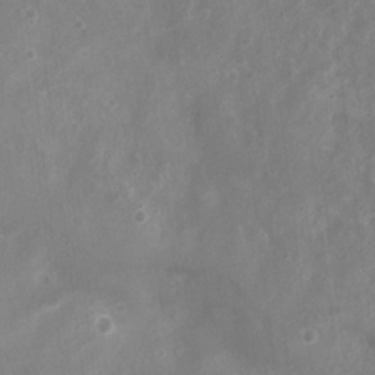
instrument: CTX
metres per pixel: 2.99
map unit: Nhu
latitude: 5.1781
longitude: -17.0458
